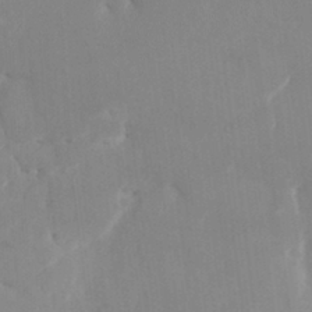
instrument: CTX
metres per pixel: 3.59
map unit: HNhu
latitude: 7.4804
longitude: -1.8961
